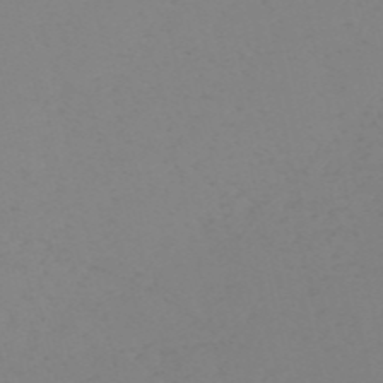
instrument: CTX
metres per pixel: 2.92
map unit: HNb
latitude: -56.0283
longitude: -41.8961
